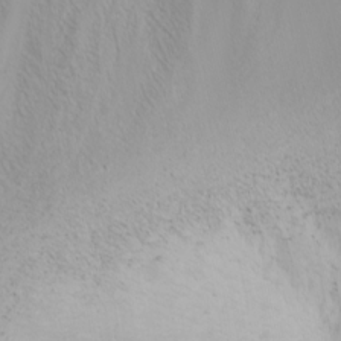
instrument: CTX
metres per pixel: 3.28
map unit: Htu
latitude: -4.0283
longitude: -88.1011
